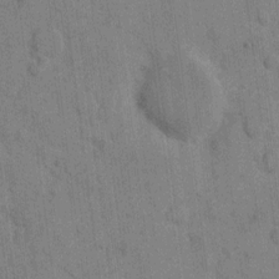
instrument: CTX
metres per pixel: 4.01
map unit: eHh
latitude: 9.1403
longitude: -66.2144
